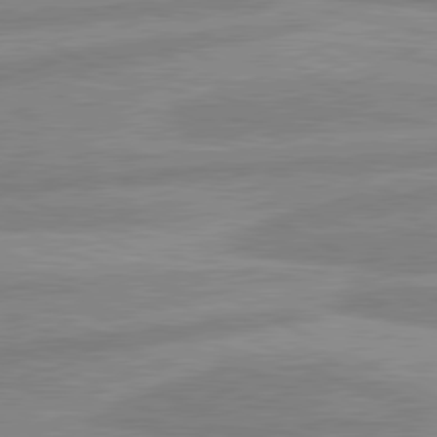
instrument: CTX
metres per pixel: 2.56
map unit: lApd
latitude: 80.6679
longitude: -169.9339
